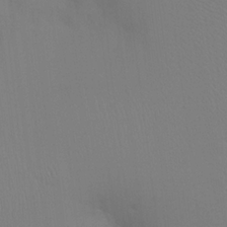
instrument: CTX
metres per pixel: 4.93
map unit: HNhu
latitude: 6.6679
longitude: -4.4412
